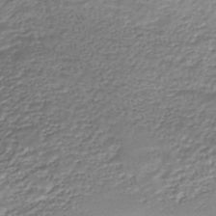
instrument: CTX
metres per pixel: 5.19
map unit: HNhu
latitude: -43.9367
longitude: 103.0675
